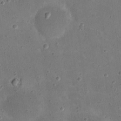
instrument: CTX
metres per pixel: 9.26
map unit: eHh
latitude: 21.4616
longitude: -65.8394
